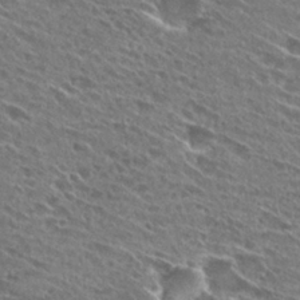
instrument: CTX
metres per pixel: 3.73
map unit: Hto
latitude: 27.4049
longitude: -44.1389
